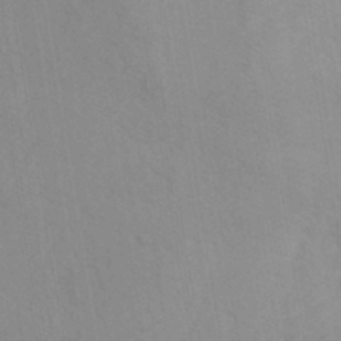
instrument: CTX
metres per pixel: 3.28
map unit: eHh
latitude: -42.3684
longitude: -32.3278
